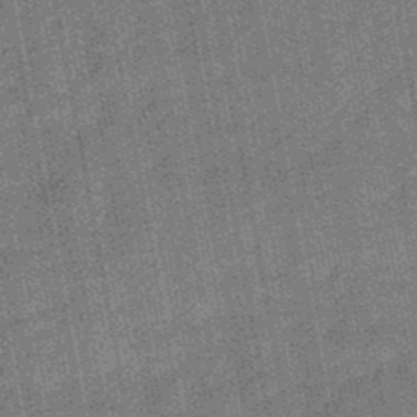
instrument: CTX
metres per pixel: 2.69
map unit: HNb
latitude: -48.5007
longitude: -38.6868
